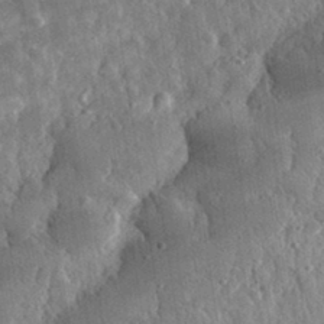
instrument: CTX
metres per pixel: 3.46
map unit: eHh
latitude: 32.8947
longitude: -79.4616
